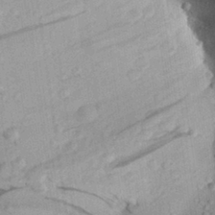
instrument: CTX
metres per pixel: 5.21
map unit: Aa
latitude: 28.6679
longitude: -131.4616
